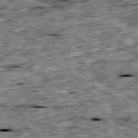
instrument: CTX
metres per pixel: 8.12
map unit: Ap
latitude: -80.1984
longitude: -90.0633
